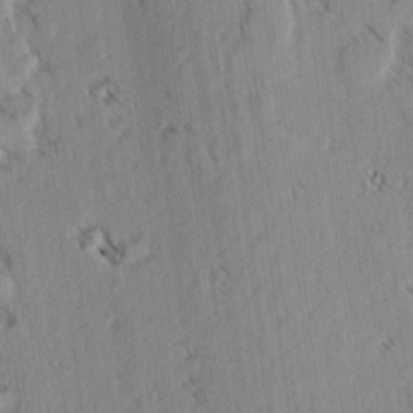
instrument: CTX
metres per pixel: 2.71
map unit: lAvf
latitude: -4.5384
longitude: -113.8583
